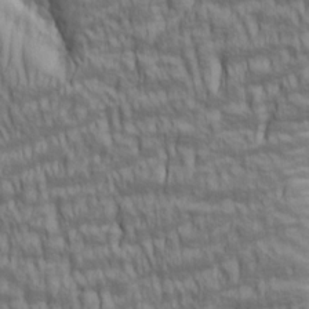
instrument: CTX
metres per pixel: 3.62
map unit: lAa
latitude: 5.4426
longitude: -115.5182
